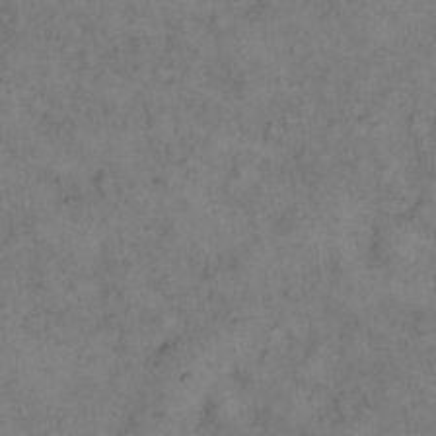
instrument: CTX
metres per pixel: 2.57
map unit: eHh
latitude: 14.5924
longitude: -63.5182
